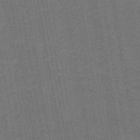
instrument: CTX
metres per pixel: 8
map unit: lHb
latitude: -37.6532
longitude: 57.1620
